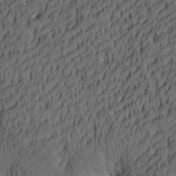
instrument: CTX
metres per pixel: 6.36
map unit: lAa
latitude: 5.2915
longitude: -115.2348
